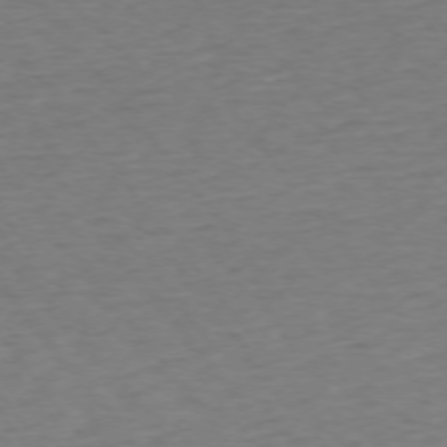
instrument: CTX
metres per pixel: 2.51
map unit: Ap
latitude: -75.3321
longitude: -88.9136
